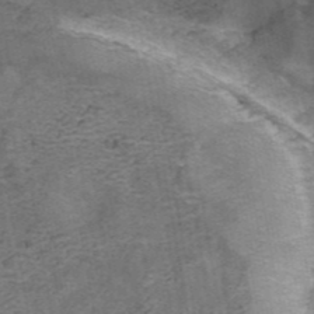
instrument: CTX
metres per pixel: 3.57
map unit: ANa
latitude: 43.5749
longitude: 16.3873
